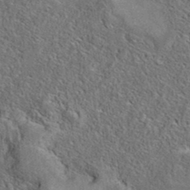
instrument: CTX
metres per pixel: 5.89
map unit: eAb
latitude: 37.4993
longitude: 113.0298
